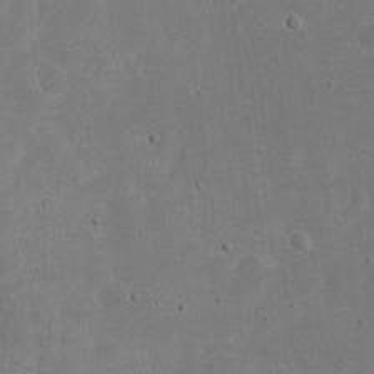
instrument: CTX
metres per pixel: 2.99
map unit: eHh
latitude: 18.0255
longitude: -72.1011
